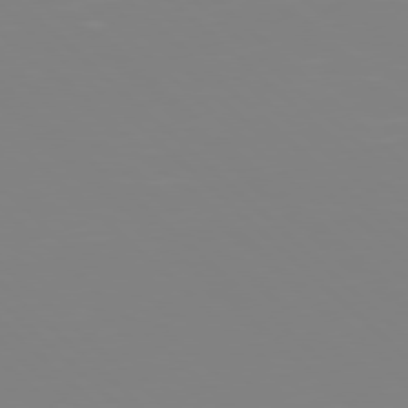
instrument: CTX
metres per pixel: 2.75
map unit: Hpe
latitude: 77.5749
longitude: -173.8961
